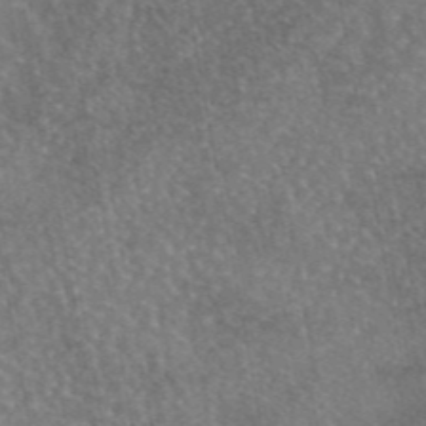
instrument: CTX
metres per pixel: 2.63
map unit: eAb
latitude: 45.2915
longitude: 108.8786
